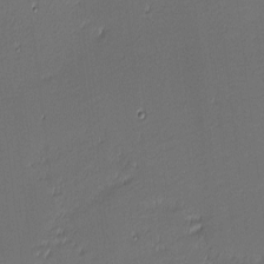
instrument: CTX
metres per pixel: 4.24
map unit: eHh
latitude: -3.6721
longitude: -83.1970
